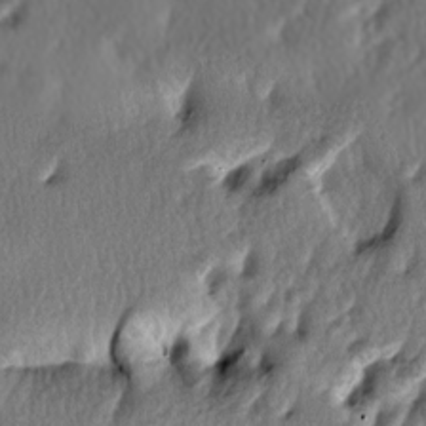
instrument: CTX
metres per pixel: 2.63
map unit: lAa
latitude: -6.8408
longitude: -124.3656
